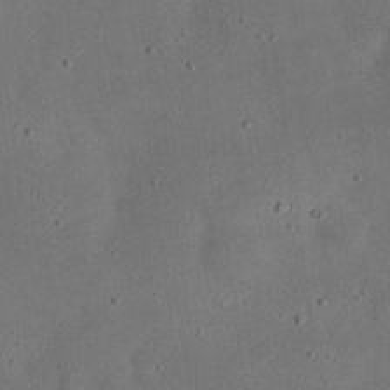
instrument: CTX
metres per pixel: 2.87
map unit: eHh
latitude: 24.1388
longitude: -70.4601
